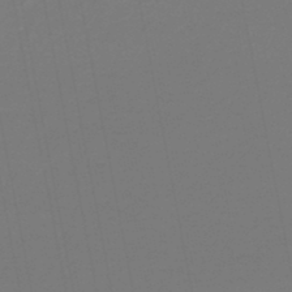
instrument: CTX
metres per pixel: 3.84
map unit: lHb
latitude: -44.5574
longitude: 75.0676
